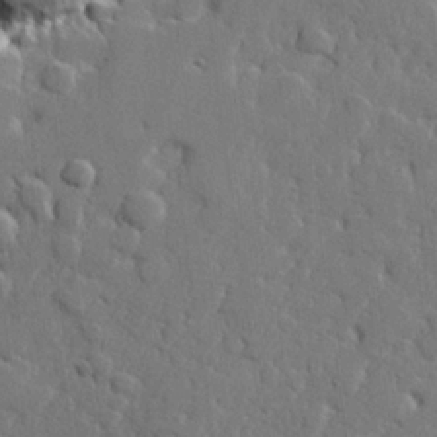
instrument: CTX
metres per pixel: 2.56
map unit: lHvf
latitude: 23.0836
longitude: 143.0675
